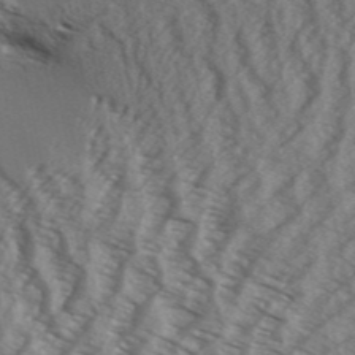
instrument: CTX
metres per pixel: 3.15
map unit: Aa
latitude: 32.4223
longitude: -139.1592
